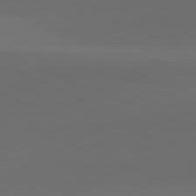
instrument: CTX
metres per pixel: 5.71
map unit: lApd
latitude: 81.8394
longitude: 131.5210
